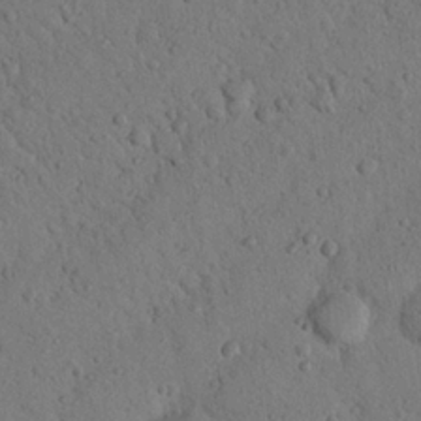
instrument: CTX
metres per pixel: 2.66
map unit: Nhu
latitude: 21.8206
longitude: -76.2522
